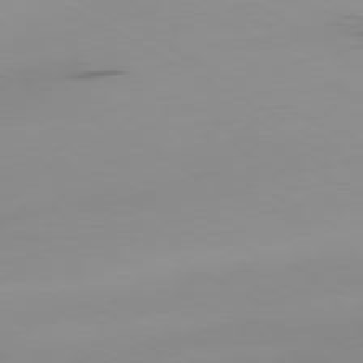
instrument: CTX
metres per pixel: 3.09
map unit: Ap
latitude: -80.0850
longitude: -62.7247
